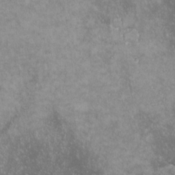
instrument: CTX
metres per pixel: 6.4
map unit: lHvf
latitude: -13.7856
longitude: -103.8961
